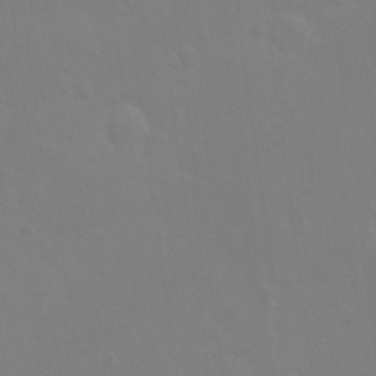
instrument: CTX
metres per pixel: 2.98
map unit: Hto
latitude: -7.3698
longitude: -38.5735
